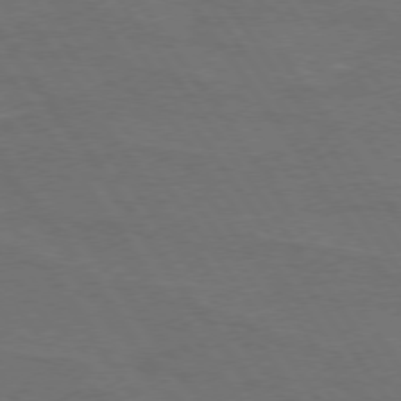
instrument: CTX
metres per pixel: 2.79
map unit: lApd
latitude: 74.6491
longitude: -56.5734
